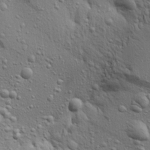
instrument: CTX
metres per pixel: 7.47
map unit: Aa
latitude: 19.3103
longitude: -141.7827
